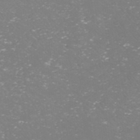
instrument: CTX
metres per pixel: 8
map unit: HNhu
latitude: -47.3320
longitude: 30.0283
